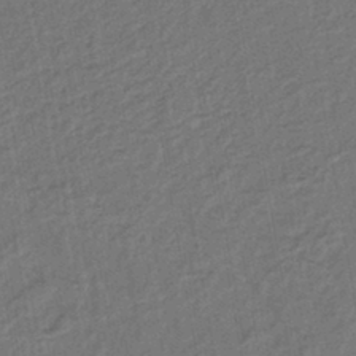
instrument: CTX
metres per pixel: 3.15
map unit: lHb
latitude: -42.7274
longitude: 60.9164
